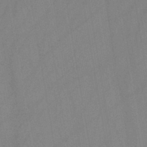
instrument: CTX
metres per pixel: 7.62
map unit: HNb
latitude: -45.5021
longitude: -39.8016
